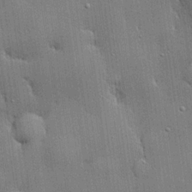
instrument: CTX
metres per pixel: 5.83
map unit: lHvf
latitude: 20.4601
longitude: 143.0297
